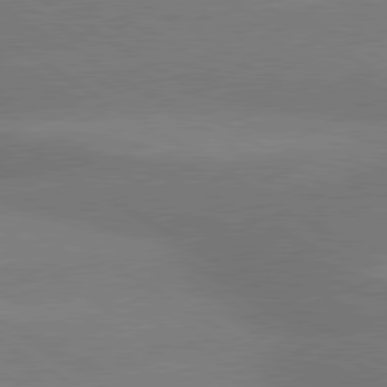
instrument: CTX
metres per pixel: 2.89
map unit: lApd
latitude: 80.2333
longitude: -145.5938
